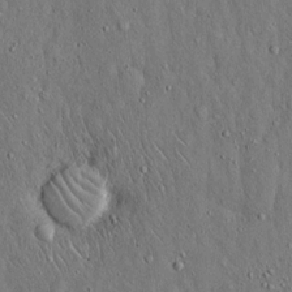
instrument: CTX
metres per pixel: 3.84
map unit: Hto
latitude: 15.2537
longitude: -58.3278
